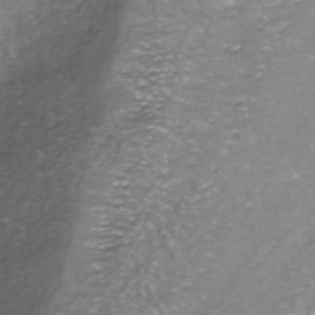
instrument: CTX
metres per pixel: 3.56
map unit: ANa
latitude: -40.3306
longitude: 103.0864
